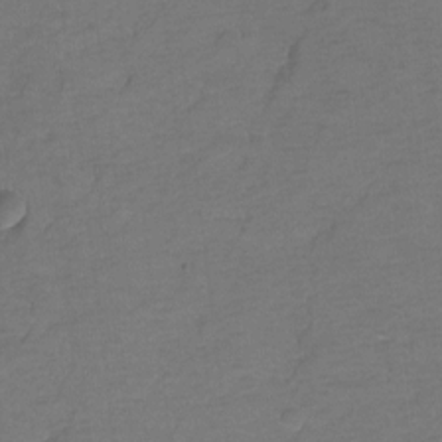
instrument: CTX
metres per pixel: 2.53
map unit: Hto
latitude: 3.7449
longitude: -33.0081
